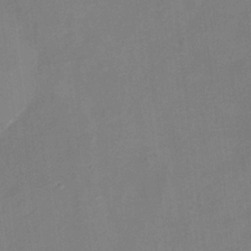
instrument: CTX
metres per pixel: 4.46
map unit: Nhu
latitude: -17.6155
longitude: -56.5167
